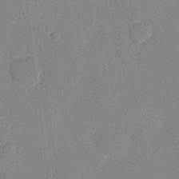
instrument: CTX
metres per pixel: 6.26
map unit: eHh
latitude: 7.3293
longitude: -66.8758
